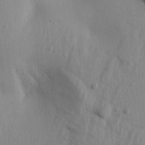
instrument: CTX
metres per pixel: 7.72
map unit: Aa
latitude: 19.5371
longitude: -147.1781
